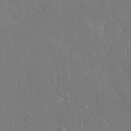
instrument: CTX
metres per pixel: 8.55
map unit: Nhu
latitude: 30.8947
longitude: -56.5923
